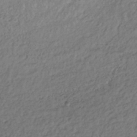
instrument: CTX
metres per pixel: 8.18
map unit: lHb
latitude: -36.6896
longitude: 68.0472
